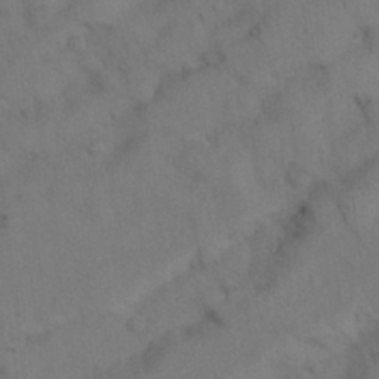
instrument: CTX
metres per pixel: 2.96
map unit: Nhu
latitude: 27.0648
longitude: -70.8758
